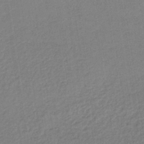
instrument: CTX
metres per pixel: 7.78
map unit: lHb
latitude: -35.5588
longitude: 67.2376
